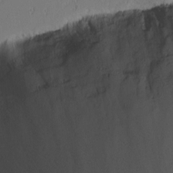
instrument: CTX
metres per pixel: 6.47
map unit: Nhu
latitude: -6.3684
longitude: -66.5167
